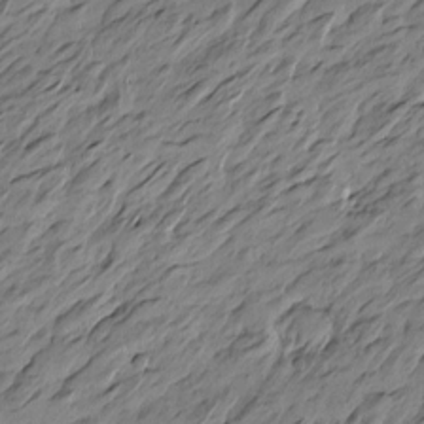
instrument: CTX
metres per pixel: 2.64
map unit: Htu
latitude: -4.9919
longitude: -178.2523
